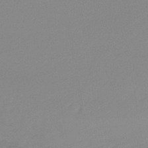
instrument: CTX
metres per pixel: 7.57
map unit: lHb
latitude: -41.0108
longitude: 60.0094
